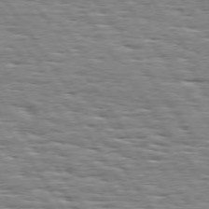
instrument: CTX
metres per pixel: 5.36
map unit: Hpe
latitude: 74.1389
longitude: -138.1578
